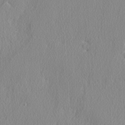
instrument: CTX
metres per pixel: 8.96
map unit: lAvf
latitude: -5.5399
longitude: -109.0836
